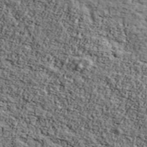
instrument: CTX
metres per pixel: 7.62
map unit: Ave
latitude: 42.8002
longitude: -110.3656
